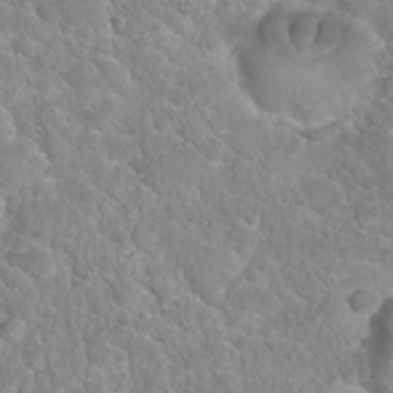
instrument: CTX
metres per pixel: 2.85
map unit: Hto
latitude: 24.2144
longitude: -49.3293
